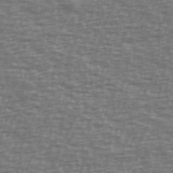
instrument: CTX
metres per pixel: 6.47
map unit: Ave
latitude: 38.7246
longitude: -113.4048
